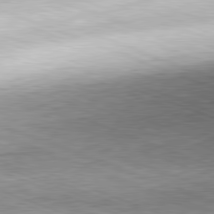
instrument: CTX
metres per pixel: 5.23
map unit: Hpe
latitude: -82.1228
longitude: 13.2187
